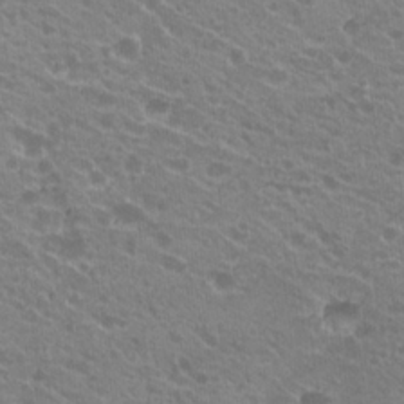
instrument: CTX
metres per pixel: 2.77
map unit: Hto
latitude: 21.1970
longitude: -34.5168
